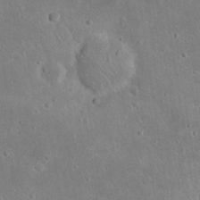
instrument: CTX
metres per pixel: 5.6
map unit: Nhu
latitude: 23.2537
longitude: -71.4615
